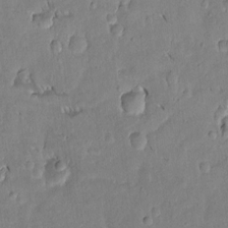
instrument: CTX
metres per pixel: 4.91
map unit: Htu
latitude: -0.2362
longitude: 147.8989
